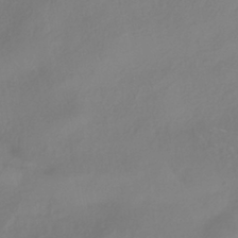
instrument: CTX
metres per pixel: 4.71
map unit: HNhu
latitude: -40.8408
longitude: 106.6330
